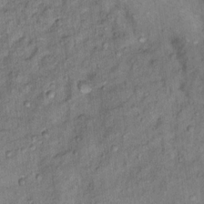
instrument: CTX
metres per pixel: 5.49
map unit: Nhu
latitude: 15.1781
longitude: -31.7261
